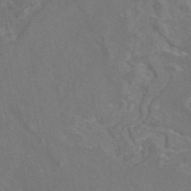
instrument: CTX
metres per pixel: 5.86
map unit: eAb
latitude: 46.1578
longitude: 110.1605
